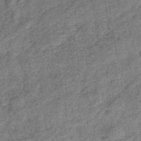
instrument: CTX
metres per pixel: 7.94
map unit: eHb
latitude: -39.6911
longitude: 79.2376
